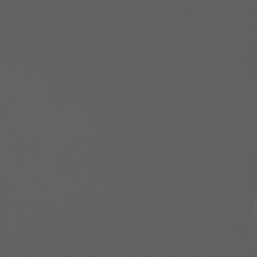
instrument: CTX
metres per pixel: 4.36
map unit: eHh
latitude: -2.9163
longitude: 19.6911
